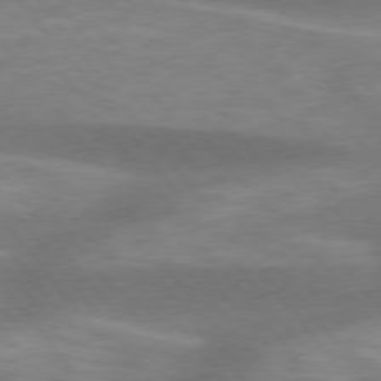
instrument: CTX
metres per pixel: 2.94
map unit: lApd
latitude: 75.6694
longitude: -57.7638
